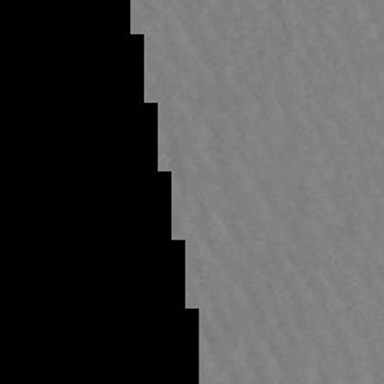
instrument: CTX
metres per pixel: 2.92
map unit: lHb
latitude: -49.3888
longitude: 72.7463
